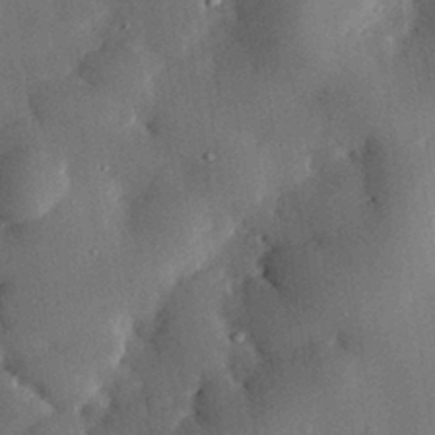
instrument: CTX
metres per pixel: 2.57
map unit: eHh
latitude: 30.1578
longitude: -80.2145
